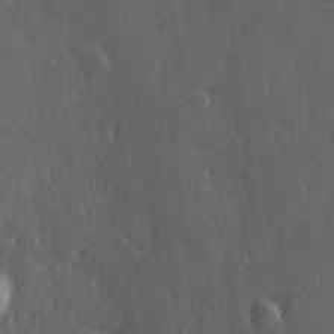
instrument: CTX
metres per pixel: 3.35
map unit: Hve
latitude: 26.8191
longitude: 146.0472
